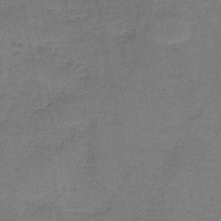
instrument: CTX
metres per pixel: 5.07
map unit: HNb
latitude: -37.2942
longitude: 52.2172
